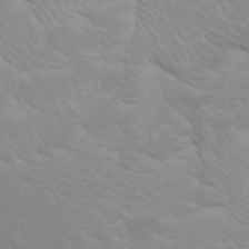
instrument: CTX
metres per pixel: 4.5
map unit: Nhu
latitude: -5.3509
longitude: -79.7450
